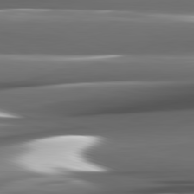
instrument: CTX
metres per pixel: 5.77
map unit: lApd
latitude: 82.2144
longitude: -140.5734
